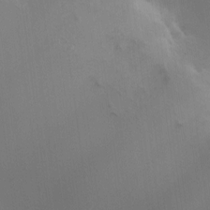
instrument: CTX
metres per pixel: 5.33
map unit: HNhu
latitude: 4.0822
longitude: 5.4832
